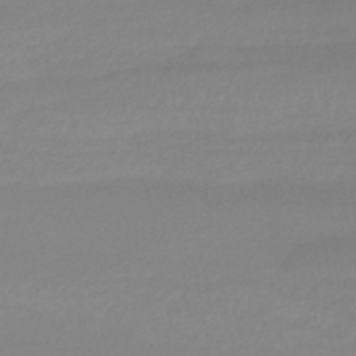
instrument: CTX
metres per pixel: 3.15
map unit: lHb
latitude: -41.8989
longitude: 77.7478
